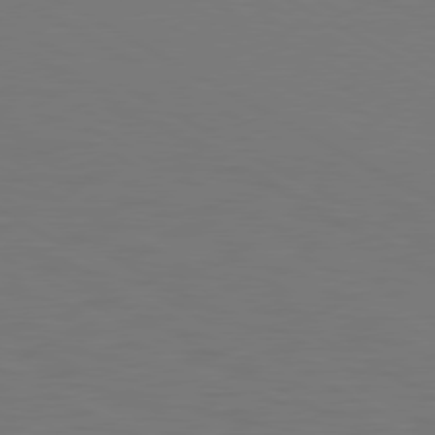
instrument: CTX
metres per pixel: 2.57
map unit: Hpe
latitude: 78.6869
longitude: -119.7260
